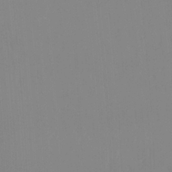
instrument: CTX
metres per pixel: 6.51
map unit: Htu
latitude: -15.5777
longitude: -47.8206
